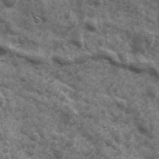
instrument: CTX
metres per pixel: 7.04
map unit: Ave
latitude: 17.5938
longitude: -131.8395
